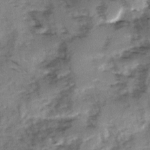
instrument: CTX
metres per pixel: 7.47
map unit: Ave
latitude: 1.1403
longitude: -110.2712
